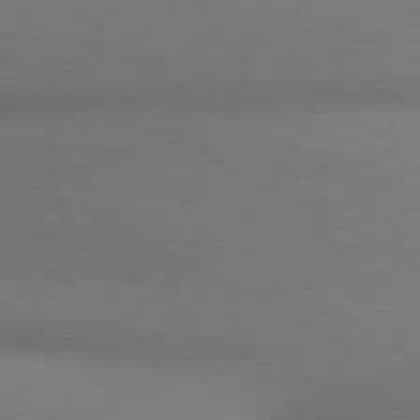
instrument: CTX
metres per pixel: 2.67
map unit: lApd
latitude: 80.7435
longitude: 136.3117
